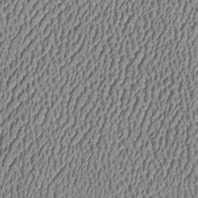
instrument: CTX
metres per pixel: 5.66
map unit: Htu
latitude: -7.3698
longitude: 156.7841
